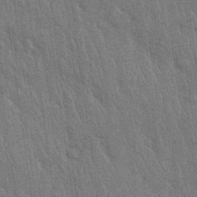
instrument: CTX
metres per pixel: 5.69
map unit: Nhu
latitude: 27.9150
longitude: -68.1767
